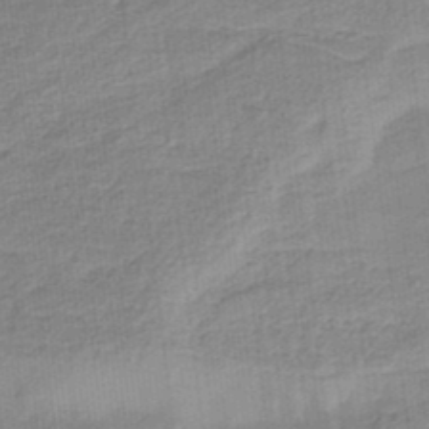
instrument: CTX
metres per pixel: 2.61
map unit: eHb
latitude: -35.3888
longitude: 79.5966
